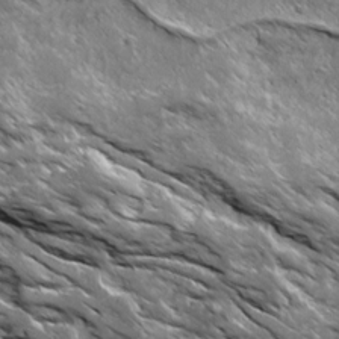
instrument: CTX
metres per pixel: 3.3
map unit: Ave
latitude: 19.2726
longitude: -134.4979
